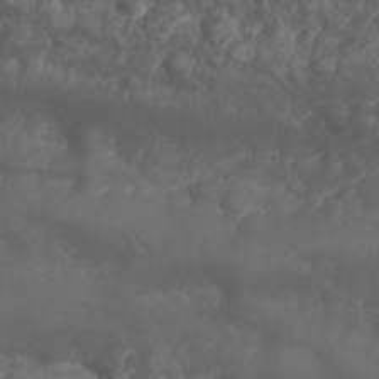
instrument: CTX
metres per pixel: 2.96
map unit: Nhu
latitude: 25.9906
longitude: -63.4049
